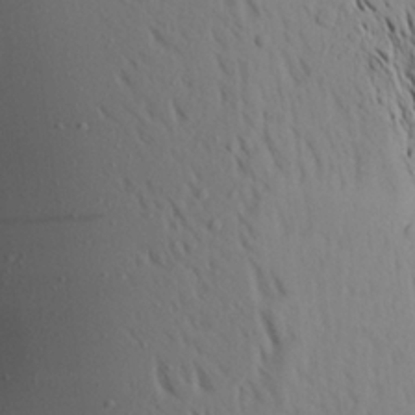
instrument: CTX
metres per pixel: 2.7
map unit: Aa
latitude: 17.7072
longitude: -148.2523
